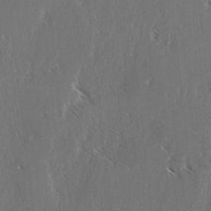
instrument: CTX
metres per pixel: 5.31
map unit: lAvf
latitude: -4.2739
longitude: -114.0822
